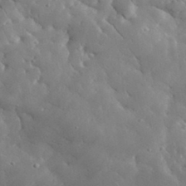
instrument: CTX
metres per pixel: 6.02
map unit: lHvf
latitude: 34.7813
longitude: -86.2900
